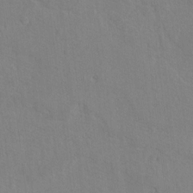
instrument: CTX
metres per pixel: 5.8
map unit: lAvf
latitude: -5.3509
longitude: -113.9528
